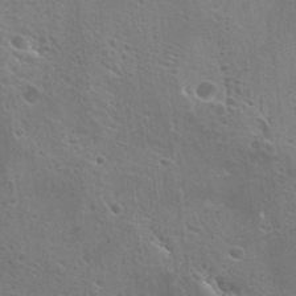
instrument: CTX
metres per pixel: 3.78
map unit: Hto
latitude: 23.2159
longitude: -42.1389
